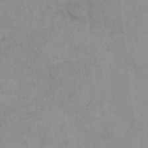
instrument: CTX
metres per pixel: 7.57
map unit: Hto
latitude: 6.0633
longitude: -62.1956
